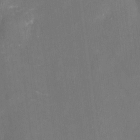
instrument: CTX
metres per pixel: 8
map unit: eHh
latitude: 5.4426
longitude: -69.3860
